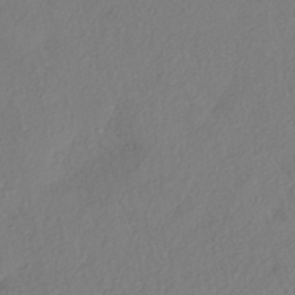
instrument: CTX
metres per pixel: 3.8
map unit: eHh
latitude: -41.8989
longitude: 118.7841
